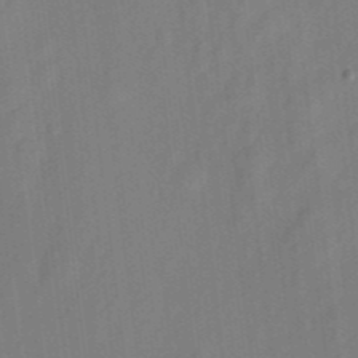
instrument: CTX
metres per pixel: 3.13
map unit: eHh
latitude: 5.8583
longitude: -73.9339
